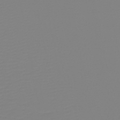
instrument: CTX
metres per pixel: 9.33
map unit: HNb
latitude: -49.0865
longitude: -51.1214
